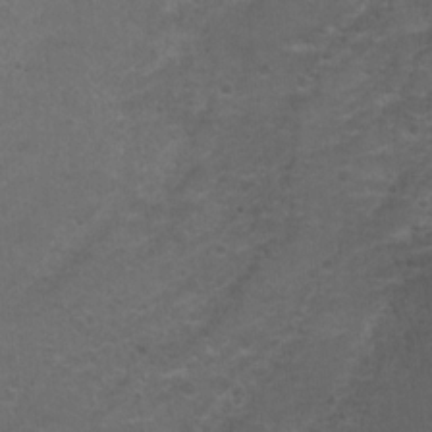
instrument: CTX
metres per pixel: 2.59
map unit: Ht
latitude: 4.7435
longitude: -29.2159
